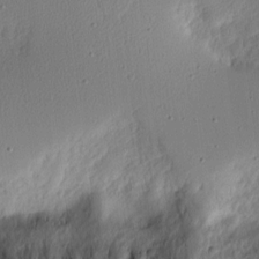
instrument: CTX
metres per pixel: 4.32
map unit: eHh
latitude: 3.4048
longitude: -76.4412
